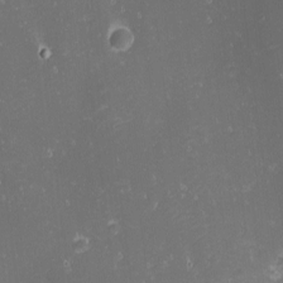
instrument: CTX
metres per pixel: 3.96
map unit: eHh
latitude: -1.5777
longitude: -80.8002
